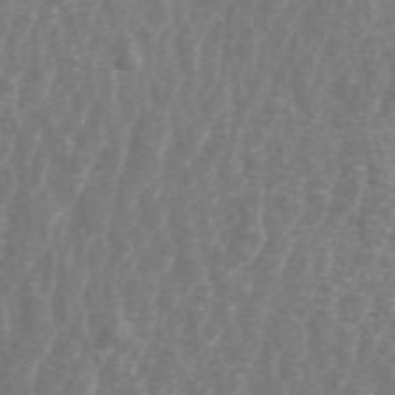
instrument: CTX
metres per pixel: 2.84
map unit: ANa
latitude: 44.5734
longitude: 23.8423
